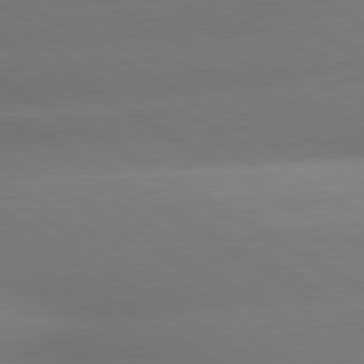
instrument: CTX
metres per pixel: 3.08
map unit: lApd
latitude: 80.2145
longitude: -149.4804
